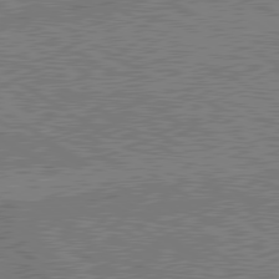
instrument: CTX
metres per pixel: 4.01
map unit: lApd
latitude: 79.7261
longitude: 169.2376
